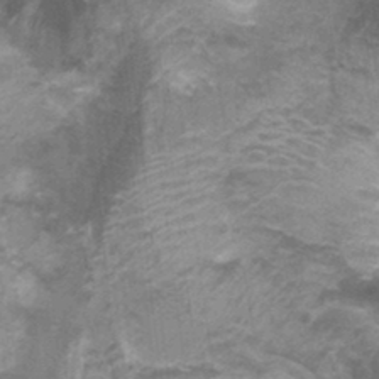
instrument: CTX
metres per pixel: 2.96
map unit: Ht
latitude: 0.3467
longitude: -17.5938
